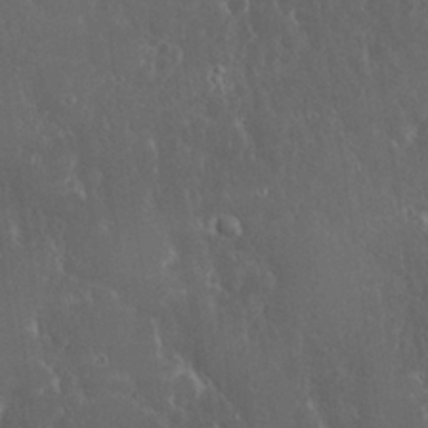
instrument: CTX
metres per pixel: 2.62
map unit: Nhu
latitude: 28.6868
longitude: -67.4804
